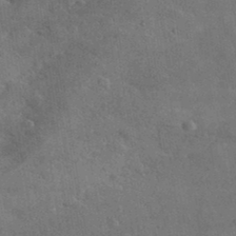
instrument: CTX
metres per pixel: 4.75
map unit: lHvf
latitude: 36.7624
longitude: -89.9151
